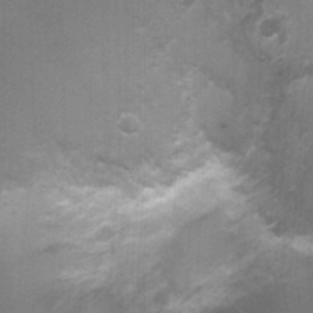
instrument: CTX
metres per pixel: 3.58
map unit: Nhu
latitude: 1.6127
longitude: -17.8016
